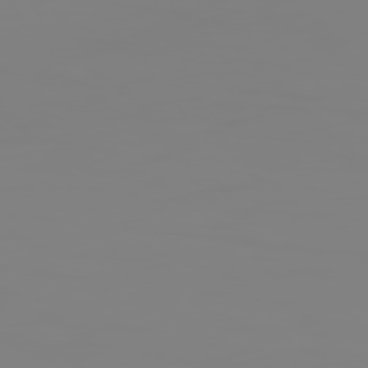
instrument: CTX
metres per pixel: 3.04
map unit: Hpe
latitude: 74.7624
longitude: -127.4616
